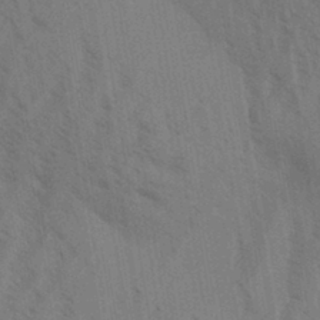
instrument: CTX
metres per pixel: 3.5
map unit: Aa
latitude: 31.2915
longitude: -139.1970
